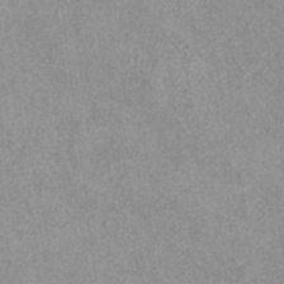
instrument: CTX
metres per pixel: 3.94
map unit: eHh
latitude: -7.0297
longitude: -77.5938
